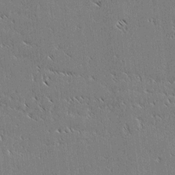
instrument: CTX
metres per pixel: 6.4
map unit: lAvf
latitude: 3.2537
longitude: -106.7435
